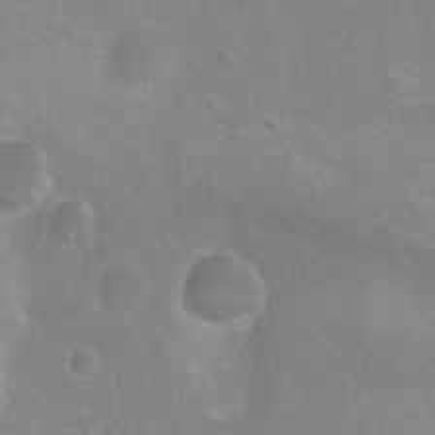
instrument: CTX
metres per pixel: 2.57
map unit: Nhu
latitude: 7.1025
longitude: -19.9150
